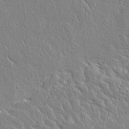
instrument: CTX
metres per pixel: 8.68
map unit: Aa
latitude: 12.0633
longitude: -127.4993
